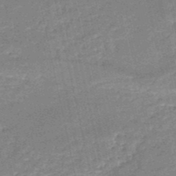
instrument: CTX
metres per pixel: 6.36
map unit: HNb
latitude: -51.6155
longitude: -41.1214
